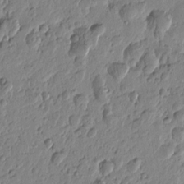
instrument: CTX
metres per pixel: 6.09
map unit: Htu
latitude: -0.9920
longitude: -177.4804
